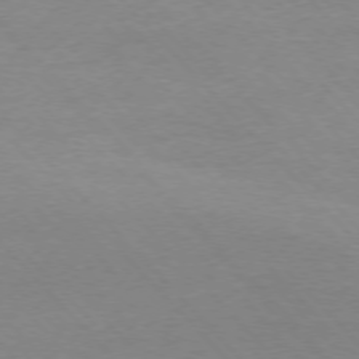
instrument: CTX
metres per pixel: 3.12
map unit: Ap
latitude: -76.6896
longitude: -87.6505
